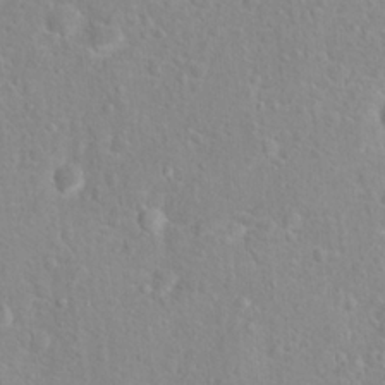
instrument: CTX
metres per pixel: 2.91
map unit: Hto
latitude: 16.4790
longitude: -41.9717
